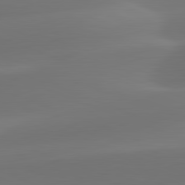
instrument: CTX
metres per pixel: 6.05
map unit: lApd
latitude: 81.9717
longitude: -162.3279
